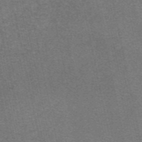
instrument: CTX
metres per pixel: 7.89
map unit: eAb
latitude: 47.8395
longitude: 105.0864
